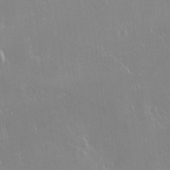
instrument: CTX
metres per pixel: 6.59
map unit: Hto
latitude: 18.5168
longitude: -56.8191
